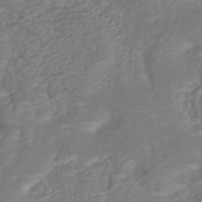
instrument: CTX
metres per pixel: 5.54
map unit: HNhu
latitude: -40.6140
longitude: 108.4629
